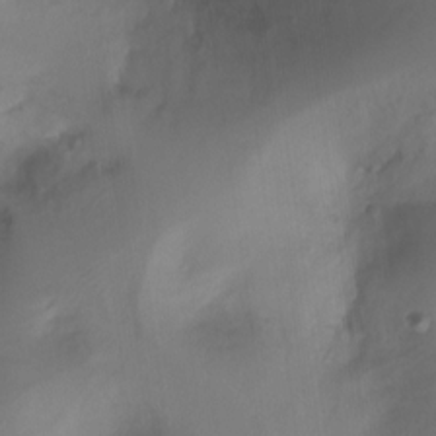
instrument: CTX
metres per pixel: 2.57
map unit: Ht
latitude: -16.0283
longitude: -42.0255
